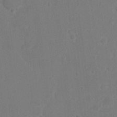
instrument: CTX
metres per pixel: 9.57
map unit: Nhu
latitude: 10.7435
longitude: -27.6883
